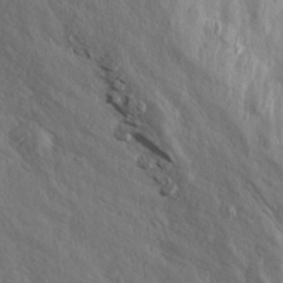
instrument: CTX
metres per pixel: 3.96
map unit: Aa
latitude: 13.7072
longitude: -142.1767
